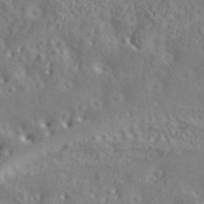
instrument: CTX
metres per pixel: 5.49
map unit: ANa
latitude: 39.3293
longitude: 20.1794
